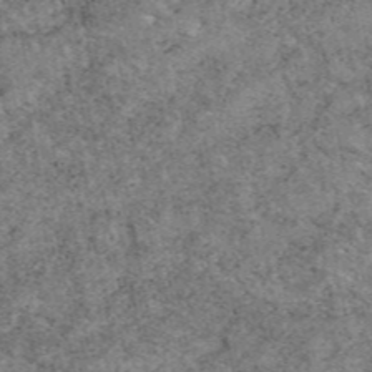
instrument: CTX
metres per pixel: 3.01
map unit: eAb
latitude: 48.4034
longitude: 116.0849
